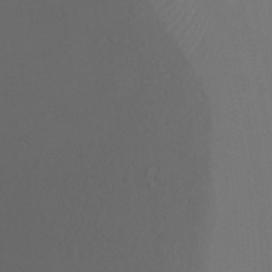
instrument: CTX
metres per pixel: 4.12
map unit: Ht
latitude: -2.5006
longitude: -27.0270
